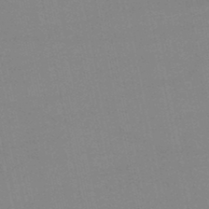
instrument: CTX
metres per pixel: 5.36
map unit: lHb
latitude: -46.0283
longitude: 58.5762
